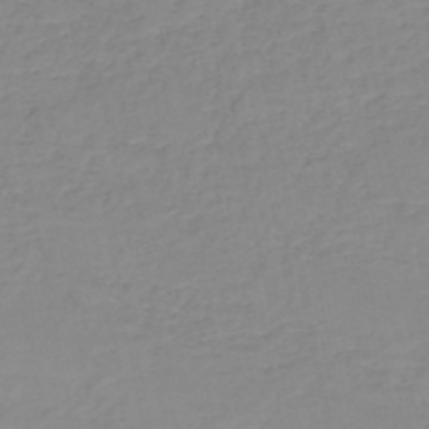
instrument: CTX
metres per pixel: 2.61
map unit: HNb
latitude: -51.5021
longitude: -50.1577
